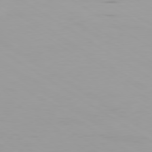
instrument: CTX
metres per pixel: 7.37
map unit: Ap
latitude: -79.8800
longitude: -102.7813
